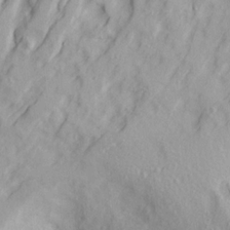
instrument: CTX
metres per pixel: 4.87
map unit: Ave
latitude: 22.2145
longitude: -131.8773
